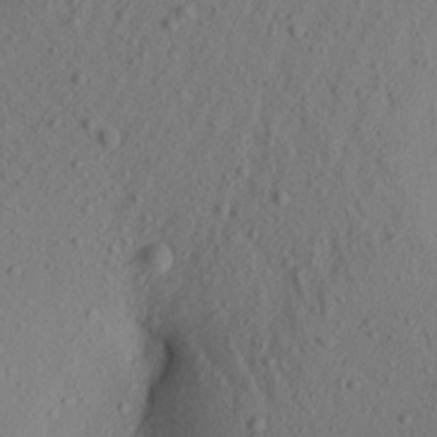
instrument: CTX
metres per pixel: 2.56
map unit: Aa
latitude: 20.8947
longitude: -146.1767
